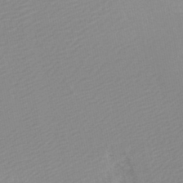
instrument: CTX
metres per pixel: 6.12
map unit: lHb
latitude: -46.2739
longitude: 57.0297
